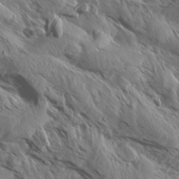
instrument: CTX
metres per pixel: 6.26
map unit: Aa
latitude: 13.3671
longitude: -142.5924
